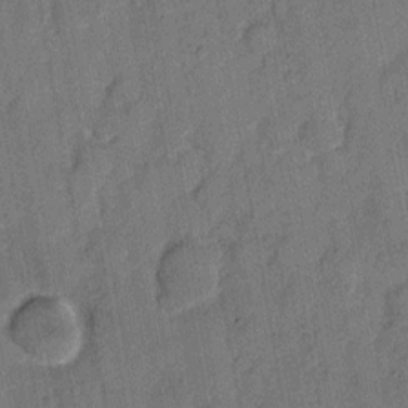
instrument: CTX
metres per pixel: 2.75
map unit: eHh
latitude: 7.9339
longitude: -66.3089
